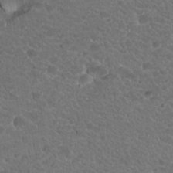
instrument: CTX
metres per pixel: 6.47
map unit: Hto
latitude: 19.7260
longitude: -34.1011
